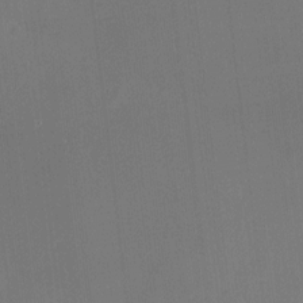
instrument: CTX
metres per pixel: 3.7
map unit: HNhu
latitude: 8.2145
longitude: 9.5777
